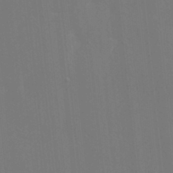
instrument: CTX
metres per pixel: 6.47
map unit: Ave
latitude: 17.7828
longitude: -139.3104
